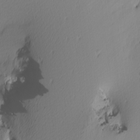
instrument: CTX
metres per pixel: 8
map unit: Nhu
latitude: -3.8611
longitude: -84.4223
